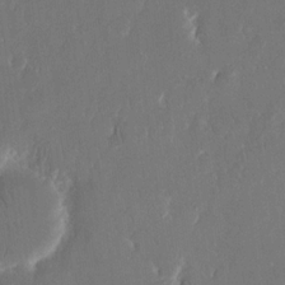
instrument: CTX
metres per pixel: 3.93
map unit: eHh
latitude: 15.4616
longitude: -72.5924
